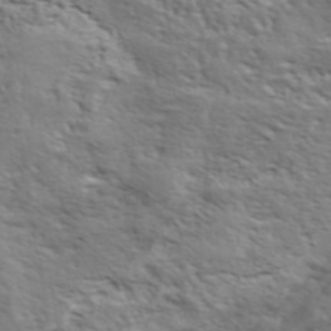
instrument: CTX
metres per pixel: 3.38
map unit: ANa
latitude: 44.5357
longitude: -85.2159
